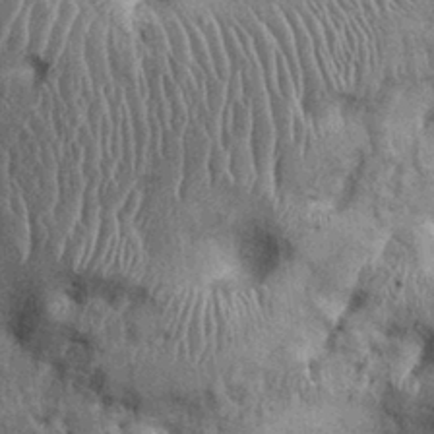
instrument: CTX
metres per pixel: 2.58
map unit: Ht
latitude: -0.5952
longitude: -14.0255
